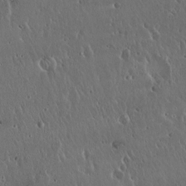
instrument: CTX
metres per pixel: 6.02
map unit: Hto
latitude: 18.1766
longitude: -59.3671
